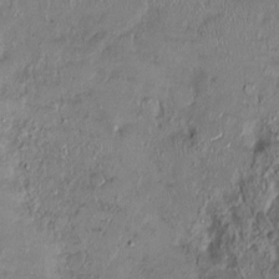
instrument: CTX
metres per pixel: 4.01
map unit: Ht
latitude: -1.9179
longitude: -13.5938
